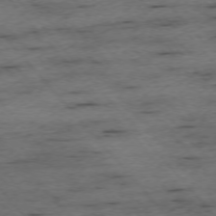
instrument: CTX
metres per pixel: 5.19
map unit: Ap
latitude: -75.8045
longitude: -89.9528
